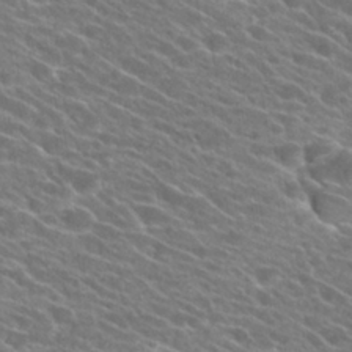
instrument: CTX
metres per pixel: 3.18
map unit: Hto
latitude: 25.3859
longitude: -41.4993
